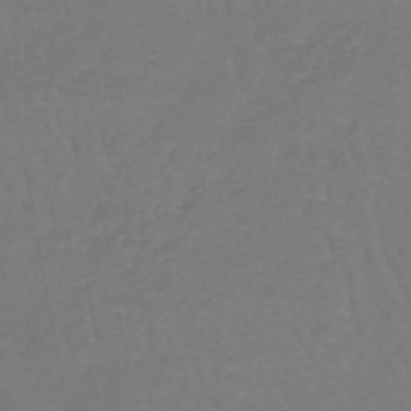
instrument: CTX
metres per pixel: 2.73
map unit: lHb
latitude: -45.6911
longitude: 77.6533
